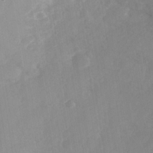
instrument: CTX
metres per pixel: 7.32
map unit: Nhe
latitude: -37.5777
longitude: -118.0633
